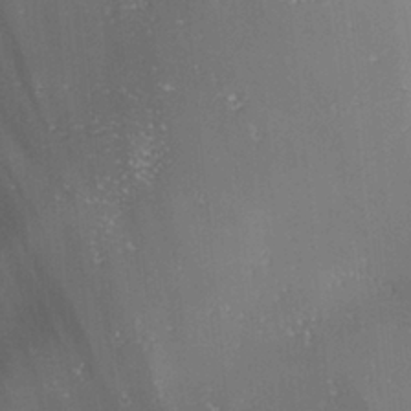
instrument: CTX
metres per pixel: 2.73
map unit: lAa
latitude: 1.3103
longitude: -115.8583
